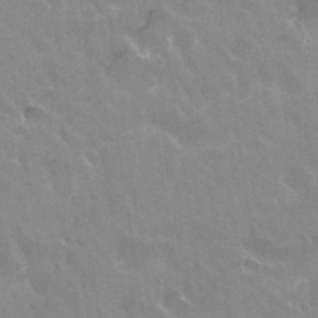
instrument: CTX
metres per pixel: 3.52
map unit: Hto
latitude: 35.8961
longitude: -43.9906
